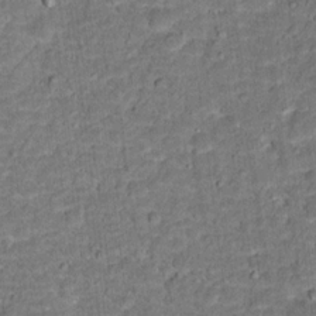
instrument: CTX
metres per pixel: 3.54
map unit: Hto
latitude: 15.7639
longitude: -38.5735
